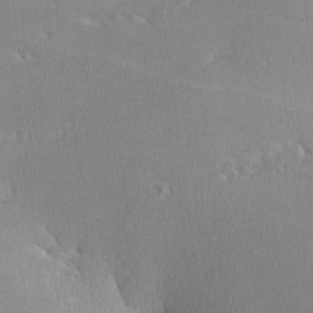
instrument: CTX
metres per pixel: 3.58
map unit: lHvf
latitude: -12.8975
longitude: -100.9703
